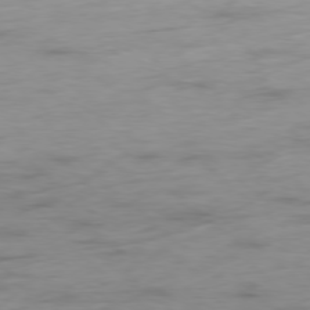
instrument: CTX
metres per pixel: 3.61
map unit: Hpe
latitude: -78.5384
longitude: -18.8569
